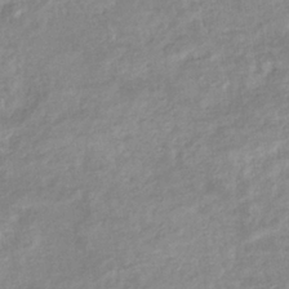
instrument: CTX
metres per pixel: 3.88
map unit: eHb
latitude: -35.6911
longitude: 77.0297
